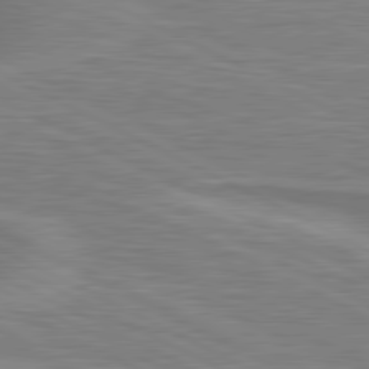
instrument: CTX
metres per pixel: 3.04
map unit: lApd
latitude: 80.9325
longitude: 172.4062
